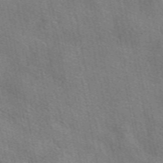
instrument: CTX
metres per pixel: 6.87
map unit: eAb
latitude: 50.6112
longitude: 108.5007
